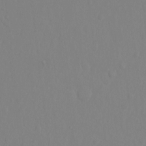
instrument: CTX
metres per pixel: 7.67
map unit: Hto
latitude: -10.8408
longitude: -37.3860
